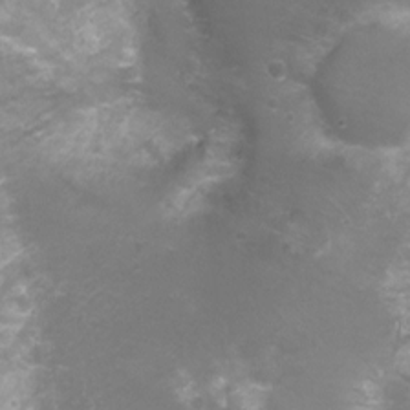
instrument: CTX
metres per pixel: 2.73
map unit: Nhu
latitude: 4.2333
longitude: -17.6505
